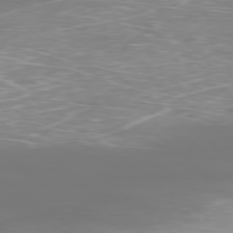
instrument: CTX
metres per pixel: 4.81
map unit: Ap
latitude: -78.4251
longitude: -94.6491
